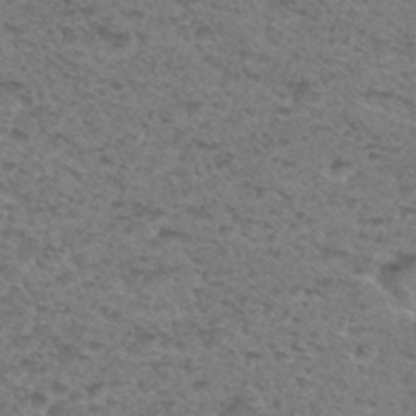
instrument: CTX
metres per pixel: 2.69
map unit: Hto
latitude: 30.5546
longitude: -48.2711
